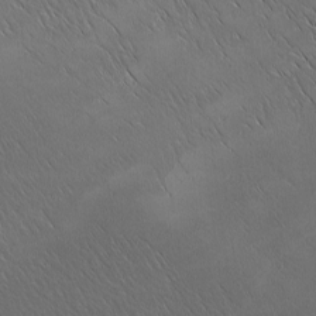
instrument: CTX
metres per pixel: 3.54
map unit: Ave
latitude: -6.7463
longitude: -123.0836
